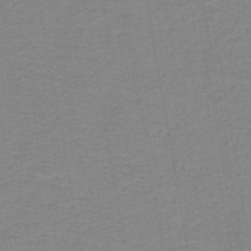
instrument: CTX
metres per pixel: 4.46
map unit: HNb
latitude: -44.4062
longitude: 51.9556
